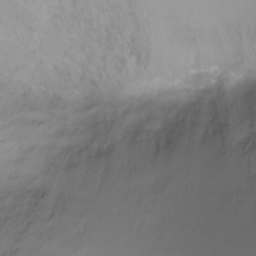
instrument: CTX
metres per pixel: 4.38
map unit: Ht
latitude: -6.5951
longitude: -27.6505
